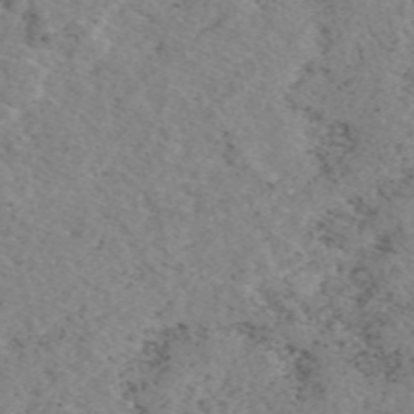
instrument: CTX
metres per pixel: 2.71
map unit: eAb
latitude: 49.1592
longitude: 108.5385
